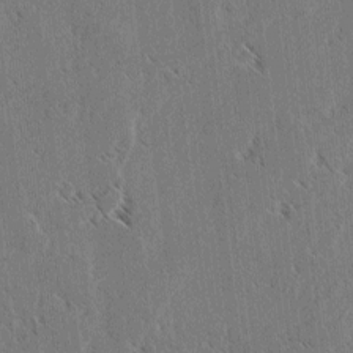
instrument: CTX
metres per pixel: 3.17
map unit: lAvf
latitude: 3.5938
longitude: -106.3656
